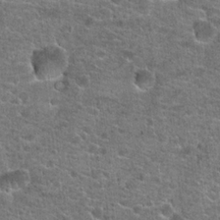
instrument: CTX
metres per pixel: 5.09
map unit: Hto
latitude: 20.7058
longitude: -43.8772
